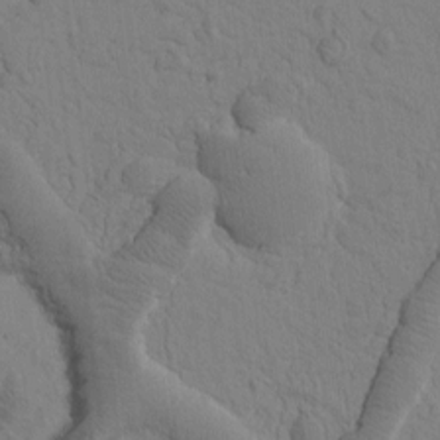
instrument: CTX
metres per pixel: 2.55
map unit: Htu
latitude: -1.8612
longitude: 172.3306
